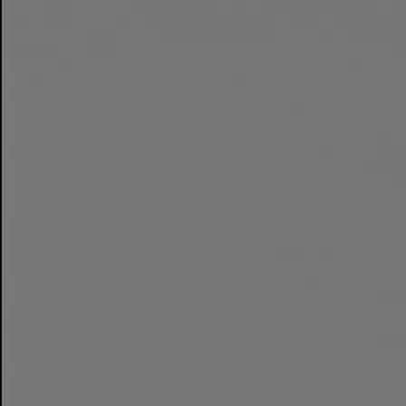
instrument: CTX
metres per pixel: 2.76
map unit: Hpe
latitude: 78.7813
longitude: 178.0094
